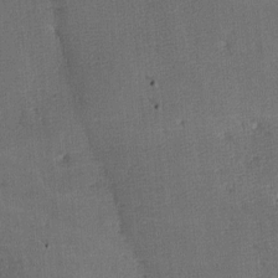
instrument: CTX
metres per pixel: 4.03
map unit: lAa
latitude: -8.4818
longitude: -124.6868
